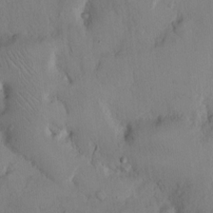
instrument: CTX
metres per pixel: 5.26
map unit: Hto
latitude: 12.6680
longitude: -56.3656
